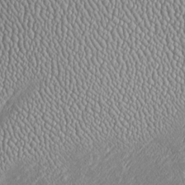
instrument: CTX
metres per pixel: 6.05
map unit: Htu
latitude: -6.4818
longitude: 158.1984
